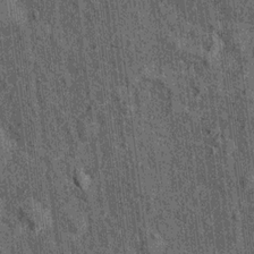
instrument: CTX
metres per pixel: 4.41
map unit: Hto
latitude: 14.9136
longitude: -35.9528
